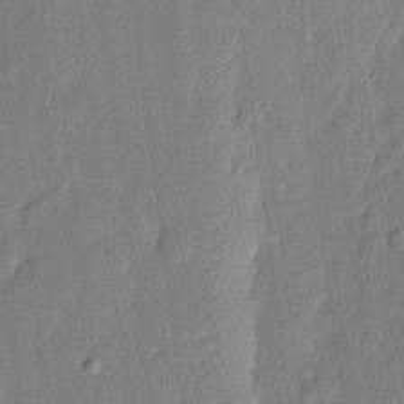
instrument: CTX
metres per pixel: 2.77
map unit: eHh
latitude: 4.5168
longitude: -77.1403
